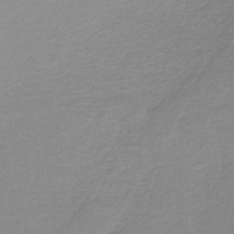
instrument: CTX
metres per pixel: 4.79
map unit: HNb
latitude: -35.1998
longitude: 52.3306
